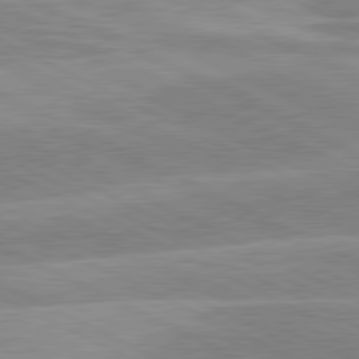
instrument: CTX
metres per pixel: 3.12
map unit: lApd
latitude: 80.8569
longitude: -125.3292
